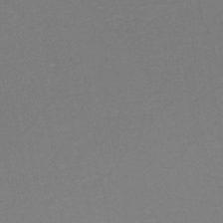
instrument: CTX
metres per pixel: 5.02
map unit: eHh
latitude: -44.3495
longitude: -29.3670
